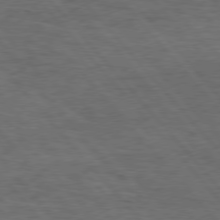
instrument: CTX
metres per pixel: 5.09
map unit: Hpe
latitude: 76.3845
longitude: -157.4804
